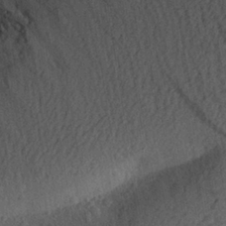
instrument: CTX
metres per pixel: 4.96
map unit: Aa
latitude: 27.8395
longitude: -145.3104
